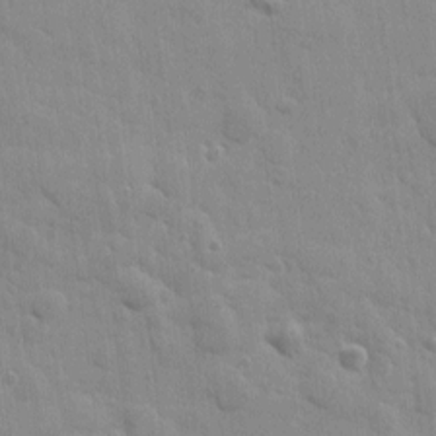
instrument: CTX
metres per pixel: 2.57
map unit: Htu
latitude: 1.9528
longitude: -178.5168
